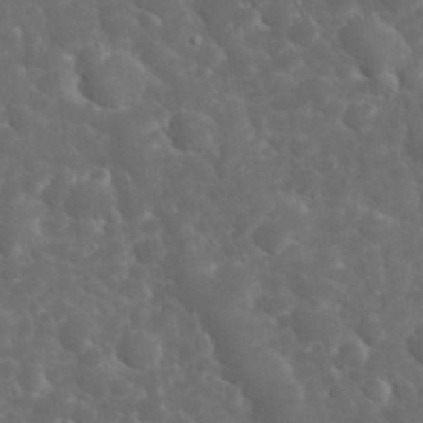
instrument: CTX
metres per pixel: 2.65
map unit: eHh
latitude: 32.6113
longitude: -61.6316
